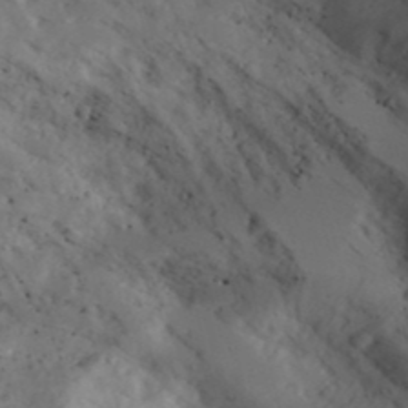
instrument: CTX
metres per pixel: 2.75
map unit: Aa
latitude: 23.7261
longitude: -131.4427
